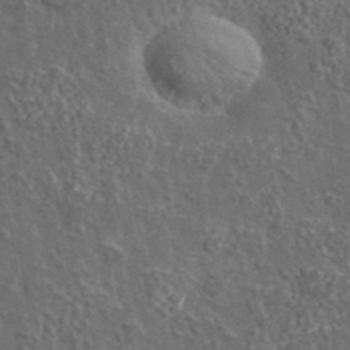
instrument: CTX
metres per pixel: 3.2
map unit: lHvf
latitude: 37.8017
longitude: -90.7624
